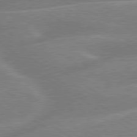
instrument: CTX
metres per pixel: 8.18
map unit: lApd
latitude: 79.6127
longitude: -131.1593
